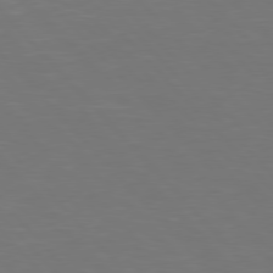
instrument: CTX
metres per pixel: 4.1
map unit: Hpe
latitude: 77.0458
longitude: -168.8191
